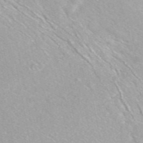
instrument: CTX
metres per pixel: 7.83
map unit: eAb
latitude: 49.0458
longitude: 119.0109
